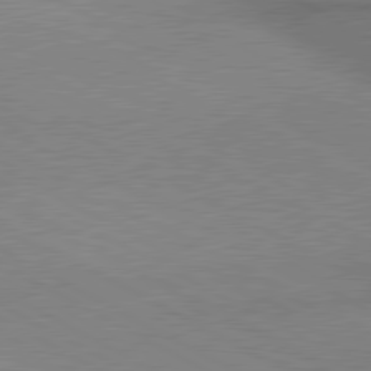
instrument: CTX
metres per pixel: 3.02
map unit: lApd
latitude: 80.3467
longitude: 165.3321
